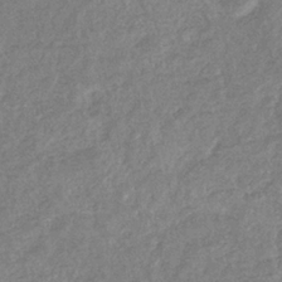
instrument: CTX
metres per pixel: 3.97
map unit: eHb
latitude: -34.5763
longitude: 76.6896
